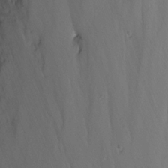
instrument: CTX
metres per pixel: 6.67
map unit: Nhu
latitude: -6.6329
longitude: -65.9150
